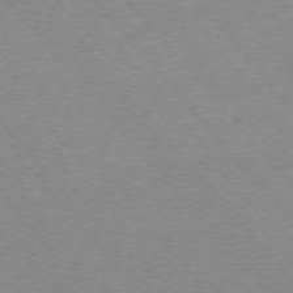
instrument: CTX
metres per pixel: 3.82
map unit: Ap
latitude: -76.3117
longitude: -94.8002
